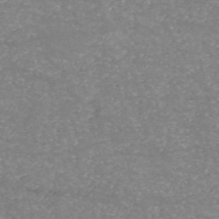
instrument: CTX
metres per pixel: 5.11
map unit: HNb
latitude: -54.0661
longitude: -38.6679
